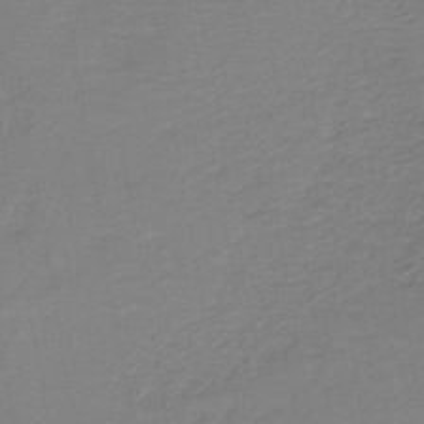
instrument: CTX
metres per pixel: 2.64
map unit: HNb
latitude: -42.7274
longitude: 49.6155
